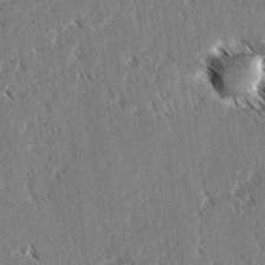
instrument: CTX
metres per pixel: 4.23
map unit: lAvf
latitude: 3.8016
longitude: -106.1578
